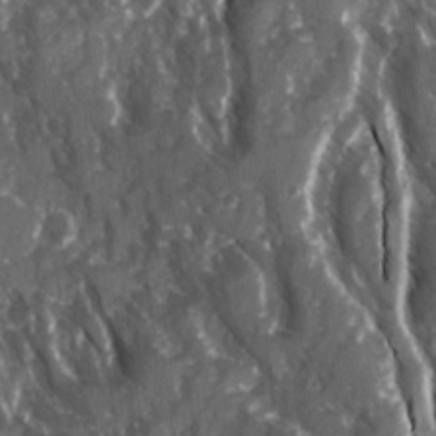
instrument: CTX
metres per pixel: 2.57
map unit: Ave
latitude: 15.5938
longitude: -131.8017
